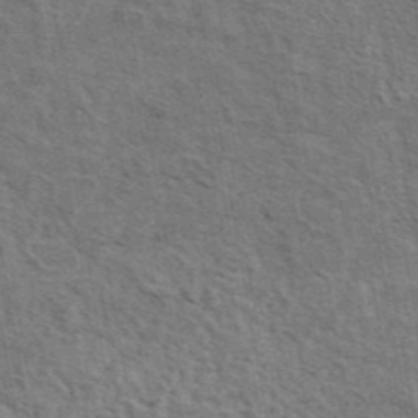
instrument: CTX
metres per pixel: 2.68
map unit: eAb
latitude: 43.8961
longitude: 110.4818
